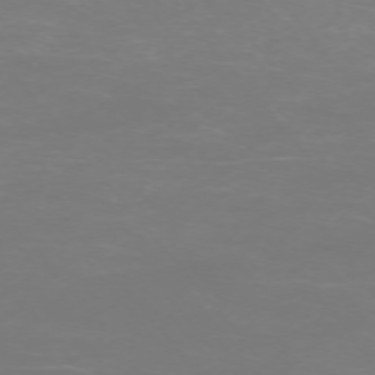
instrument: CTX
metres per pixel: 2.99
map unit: Ap
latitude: -74.2929
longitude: -76.6112
